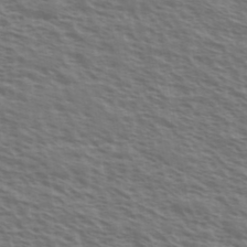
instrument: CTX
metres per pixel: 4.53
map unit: Ave
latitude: 38.2333
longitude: -111.3482
